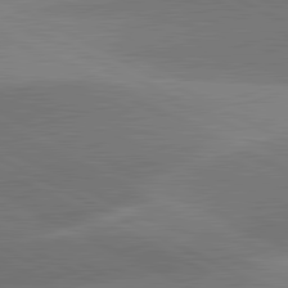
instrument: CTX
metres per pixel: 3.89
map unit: lApd
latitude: 81.9150
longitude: 134.1228
